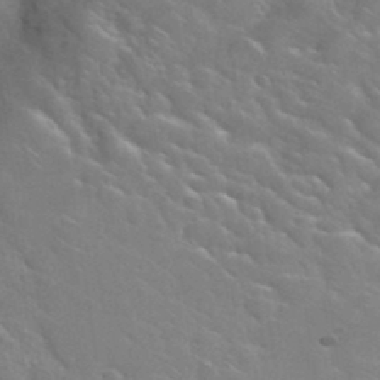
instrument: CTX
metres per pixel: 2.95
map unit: Hto
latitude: 34.7435
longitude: -50.0633
